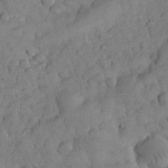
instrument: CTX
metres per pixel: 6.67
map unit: eHh
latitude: 31.2726
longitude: -68.6869
